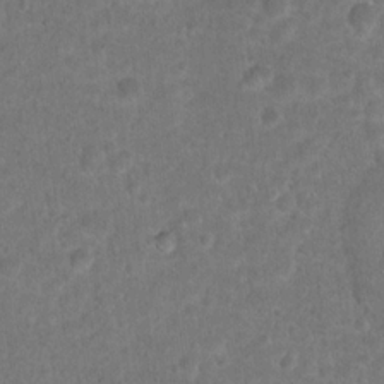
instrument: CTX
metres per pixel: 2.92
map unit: Hto
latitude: 17.6505
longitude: -41.0836
